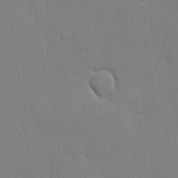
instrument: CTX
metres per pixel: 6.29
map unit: lHvf
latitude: 21.4994
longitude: 141.2943
